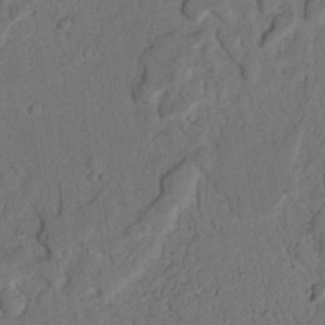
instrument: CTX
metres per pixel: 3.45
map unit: Nhu
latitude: 20.8380
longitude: -75.4615
